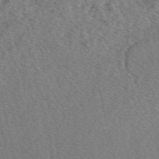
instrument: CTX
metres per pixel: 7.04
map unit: eAb
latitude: 48.4223
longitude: 105.3131
